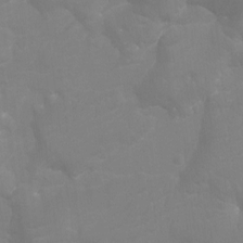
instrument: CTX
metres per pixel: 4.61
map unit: Ht
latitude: -9.6155
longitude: -34.0822
